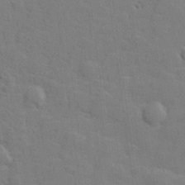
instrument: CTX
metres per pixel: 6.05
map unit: lHvf
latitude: 25.1781
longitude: 142.4062
